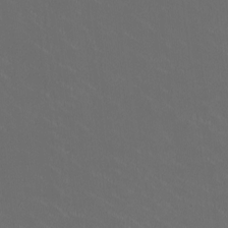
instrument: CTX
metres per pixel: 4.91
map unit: HNhu
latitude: 1.1781
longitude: -2.5734
